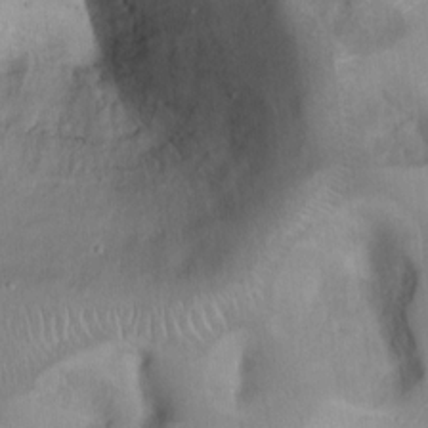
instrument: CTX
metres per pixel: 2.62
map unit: Hto
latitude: 12.7246
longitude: -56.5167
